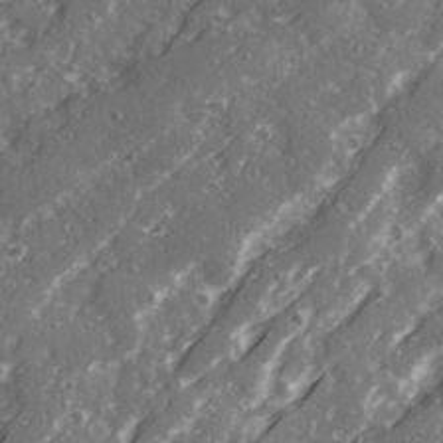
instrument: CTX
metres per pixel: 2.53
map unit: Ave
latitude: 21.2348
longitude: -131.5749
